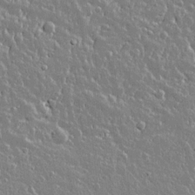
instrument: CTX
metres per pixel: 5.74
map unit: lAvf
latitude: 14.7436
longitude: -128.4034
